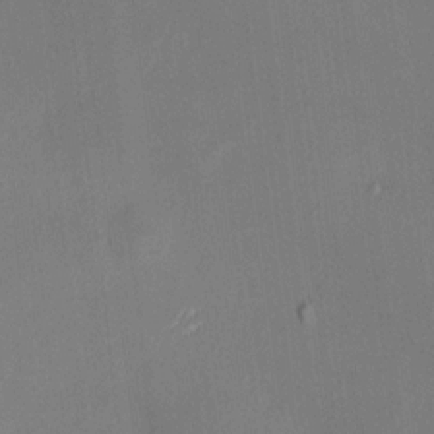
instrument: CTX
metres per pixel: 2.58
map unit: HNhu
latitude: 8.2523
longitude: 9.1242
